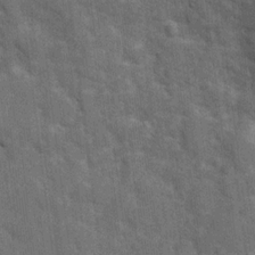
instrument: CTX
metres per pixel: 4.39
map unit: Hve
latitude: 19.4237
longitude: 151.5399
